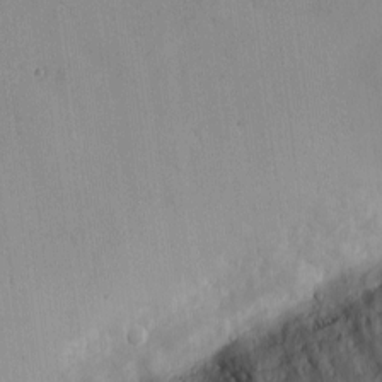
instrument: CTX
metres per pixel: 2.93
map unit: eHh
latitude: -8.8975
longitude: -66.2900
